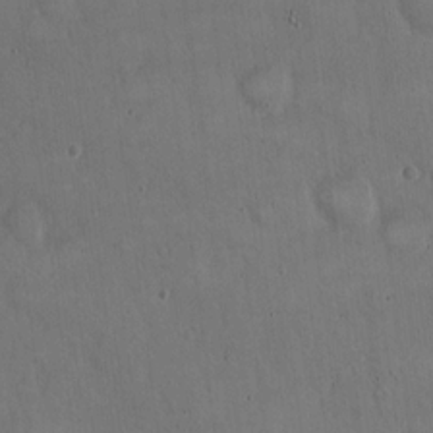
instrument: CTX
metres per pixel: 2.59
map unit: Hto
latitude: 15.0270
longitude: -60.3278
